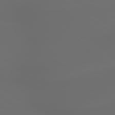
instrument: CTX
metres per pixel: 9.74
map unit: lApd
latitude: 79.5182
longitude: -175.6694
